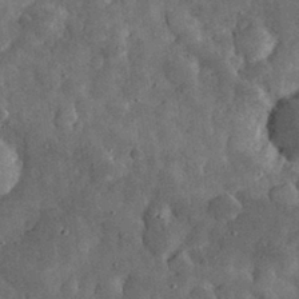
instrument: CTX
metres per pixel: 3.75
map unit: eHh
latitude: 31.0459
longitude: -69.2915
